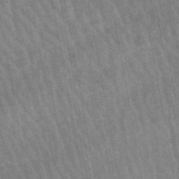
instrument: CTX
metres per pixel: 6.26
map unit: lHb
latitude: -46.0472
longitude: 78.3495
